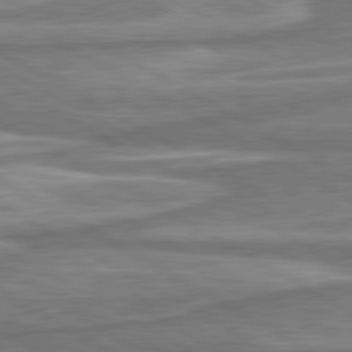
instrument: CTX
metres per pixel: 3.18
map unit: lApd
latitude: 80.6490
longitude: -178.0444
